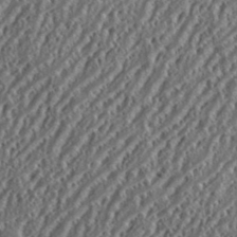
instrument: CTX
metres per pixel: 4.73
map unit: eHh
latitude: 34.8191
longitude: -132.0822
